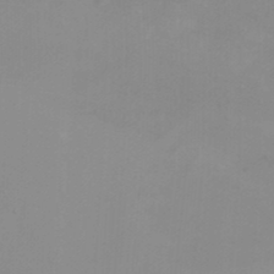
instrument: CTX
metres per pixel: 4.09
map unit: Nhu
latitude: -8.4629
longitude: -73.7639
